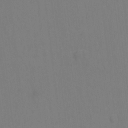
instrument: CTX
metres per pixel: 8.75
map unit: Hto
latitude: -0.6330
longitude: -34.0255
